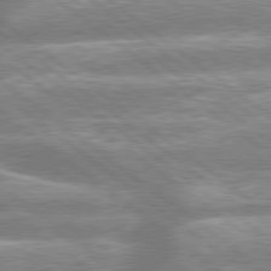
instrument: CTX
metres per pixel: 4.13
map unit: lApd
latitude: 79.1781
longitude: -158.3467
